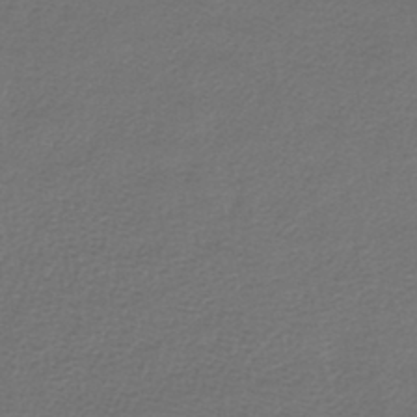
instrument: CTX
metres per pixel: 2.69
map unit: lHb
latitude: -42.4440
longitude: 62.0094
